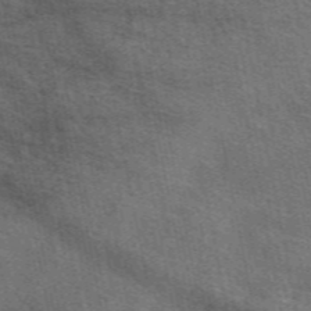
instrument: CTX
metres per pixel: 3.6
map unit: eAb
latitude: 50.3467
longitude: 119.9556
